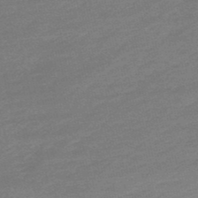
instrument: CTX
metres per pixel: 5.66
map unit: lHb
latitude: -48.8975
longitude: 82.9731
